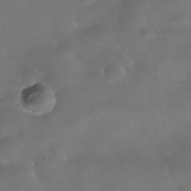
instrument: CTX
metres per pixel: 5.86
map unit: Nhe
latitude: -38.0661
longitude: -118.4979
